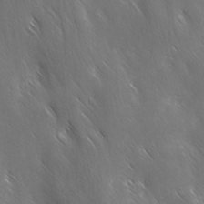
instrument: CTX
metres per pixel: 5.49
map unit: Ave
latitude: -0.7275
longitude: -112.7435
